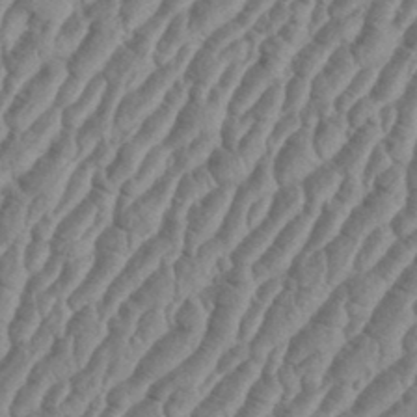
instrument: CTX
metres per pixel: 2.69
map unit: eHh
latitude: 36.2334
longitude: -135.8961
